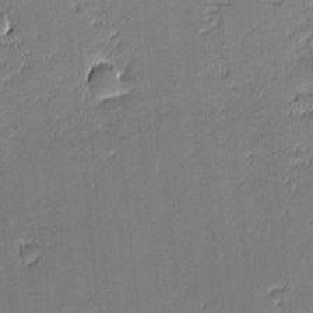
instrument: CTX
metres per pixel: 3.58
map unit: eHh
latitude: -3.4832
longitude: -82.2711
